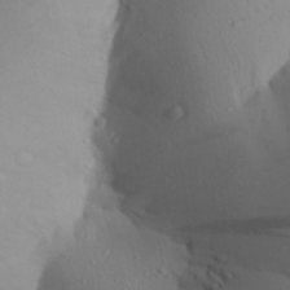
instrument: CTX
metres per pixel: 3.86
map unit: Aa
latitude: 27.5182
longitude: -147.9528
